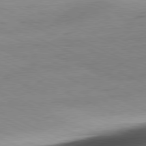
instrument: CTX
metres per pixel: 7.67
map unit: Ap
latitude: -81.4266
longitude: -71.2537
